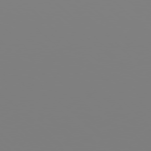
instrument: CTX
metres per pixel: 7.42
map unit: Hpe
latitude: 77.2159
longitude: -137.4805
